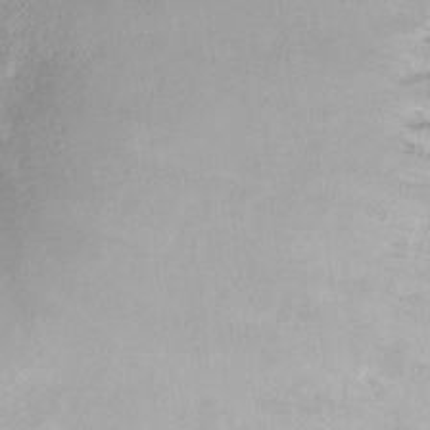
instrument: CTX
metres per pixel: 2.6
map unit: eHh
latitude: 11.1970
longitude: -64.3845
